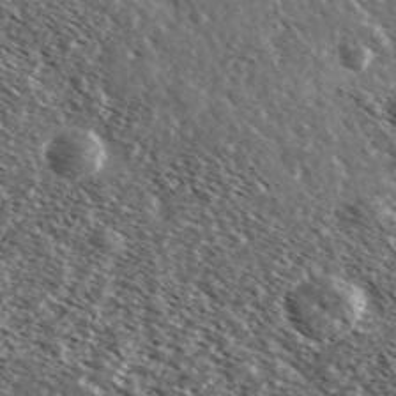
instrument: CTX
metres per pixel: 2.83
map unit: Ave
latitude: 37.5938
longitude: -109.1025
